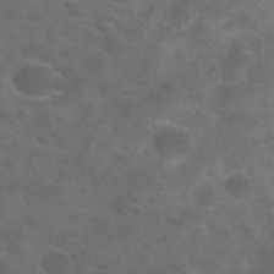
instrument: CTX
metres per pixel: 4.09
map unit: Nhu
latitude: 29.3670
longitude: -50.2711
